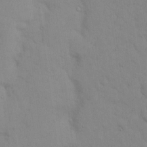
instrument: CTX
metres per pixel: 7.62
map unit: eHh
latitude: 16.1389
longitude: -62.8947
